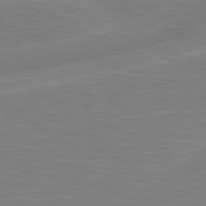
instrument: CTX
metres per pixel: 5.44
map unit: lApd
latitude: 81.0458
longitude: -168.6680
